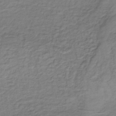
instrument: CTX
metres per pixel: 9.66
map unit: lHb
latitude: -35.8611
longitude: 70.2929
